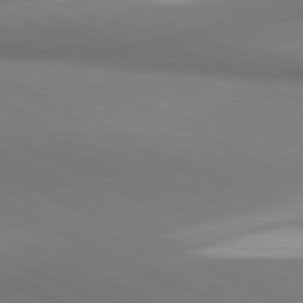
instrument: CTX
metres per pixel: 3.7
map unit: lApd
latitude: 81.3482
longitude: 162.2739
